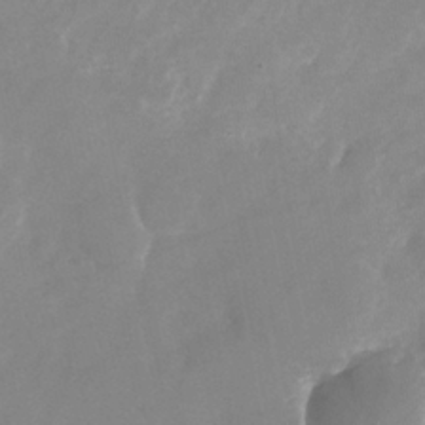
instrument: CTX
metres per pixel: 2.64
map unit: Nhu
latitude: -25.1998
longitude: -69.8961
